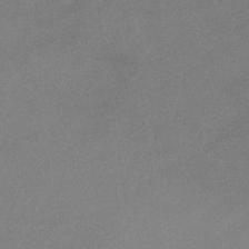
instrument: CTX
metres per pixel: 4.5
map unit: eHb
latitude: -33.5022
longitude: 68.0850
